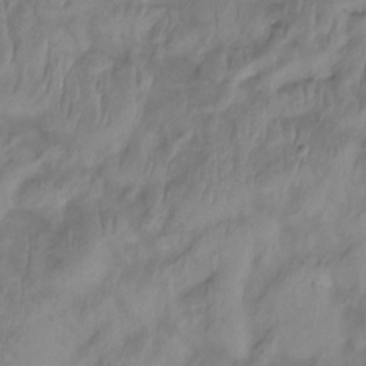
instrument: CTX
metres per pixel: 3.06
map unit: Htu
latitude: -14.9920
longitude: -45.8961
